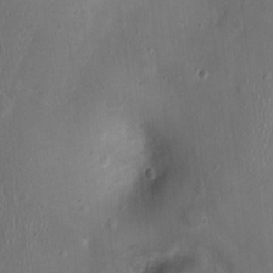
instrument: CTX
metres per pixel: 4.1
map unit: Nhu
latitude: 1.1970
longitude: -14.8380
